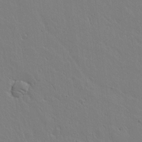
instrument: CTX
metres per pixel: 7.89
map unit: lAvf
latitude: 14.7247
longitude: -126.0822
